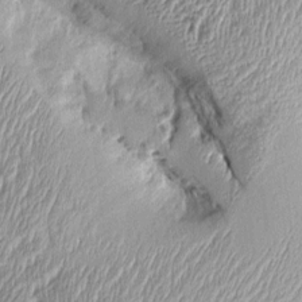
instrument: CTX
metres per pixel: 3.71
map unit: Aa
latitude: 9.2726
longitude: -128.7435
